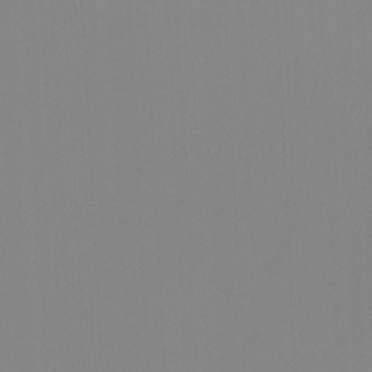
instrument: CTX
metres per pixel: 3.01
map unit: Ht
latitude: -8.5763
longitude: -37.2726
